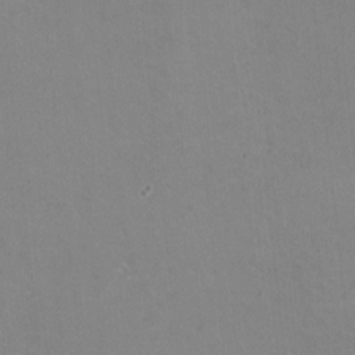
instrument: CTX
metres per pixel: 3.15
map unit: HNhu
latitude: -1.4833
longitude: -3.1214
